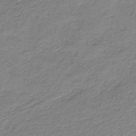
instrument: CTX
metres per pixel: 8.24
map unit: HNb
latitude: -36.2550
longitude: 54.0472
